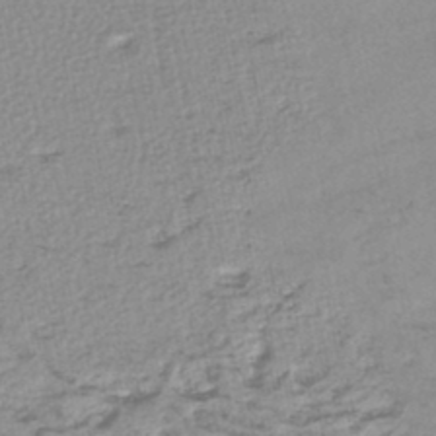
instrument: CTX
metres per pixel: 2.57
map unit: lHb
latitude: -46.0661
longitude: 75.0676
